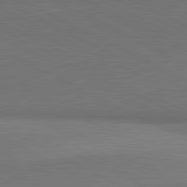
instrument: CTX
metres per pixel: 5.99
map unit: lApd
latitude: 81.2726
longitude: 154.6708
